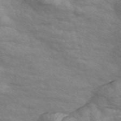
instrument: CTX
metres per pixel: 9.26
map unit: Nve
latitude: -57.0108
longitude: 54.7085
